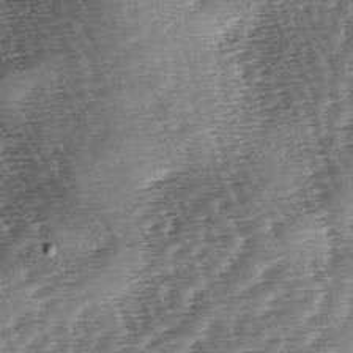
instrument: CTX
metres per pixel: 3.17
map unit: lAa
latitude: -3.8044
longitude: -126.7624
